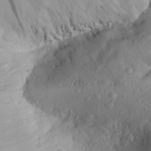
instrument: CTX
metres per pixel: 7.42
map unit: Aa
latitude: 27.5749
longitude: -133.8394
